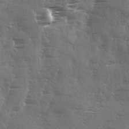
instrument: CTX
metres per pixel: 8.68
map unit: Ave
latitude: 1.8205
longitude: -111.2726
